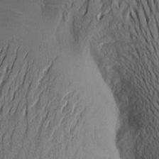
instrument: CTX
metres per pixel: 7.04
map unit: Aa
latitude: 24.4978
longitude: -144.6490
